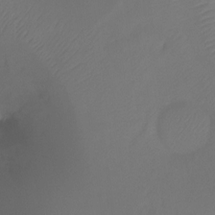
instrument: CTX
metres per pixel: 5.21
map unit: Ht
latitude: -15.4077
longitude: -49.3482
